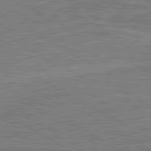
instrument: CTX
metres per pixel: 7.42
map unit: lApd
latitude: 80.7246
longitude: 144.7652
